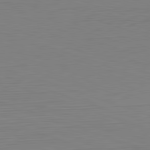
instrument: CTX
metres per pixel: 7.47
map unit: Hpe
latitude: -82.3873
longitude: 10.6519
